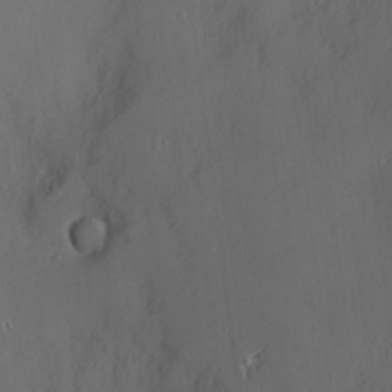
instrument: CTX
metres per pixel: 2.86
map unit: Nve
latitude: -8.9919
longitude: 175.7855
